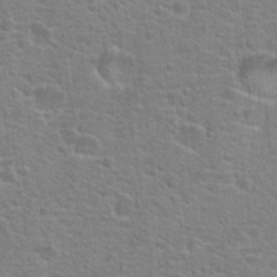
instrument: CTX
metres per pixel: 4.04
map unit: Hto
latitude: 22.8947
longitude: -46.9325
